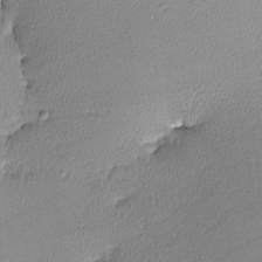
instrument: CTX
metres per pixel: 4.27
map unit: lHvf
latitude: -12.7085
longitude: -101.2159
